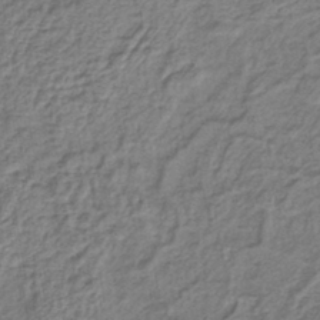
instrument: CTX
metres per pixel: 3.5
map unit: lHb
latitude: -40.9353
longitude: 62.3117
